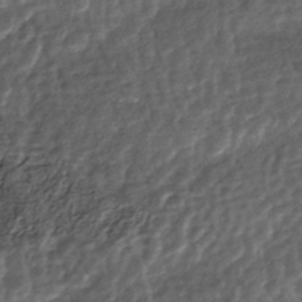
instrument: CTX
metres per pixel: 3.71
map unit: Nhe
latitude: -47.7666
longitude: -171.7450
